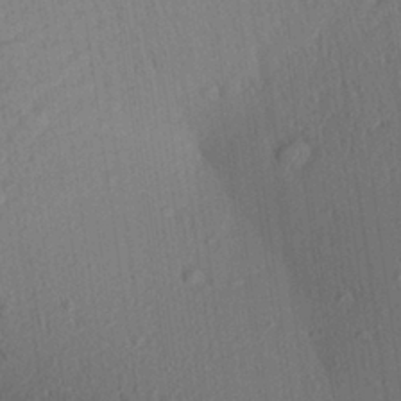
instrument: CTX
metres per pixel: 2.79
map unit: Aa
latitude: 27.6316
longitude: -141.5371
